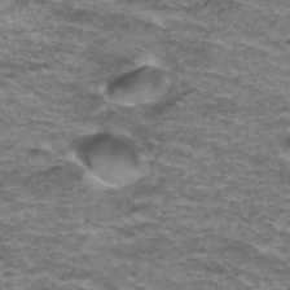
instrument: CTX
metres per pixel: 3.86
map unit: Hto
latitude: 37.8961
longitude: -43.1214
